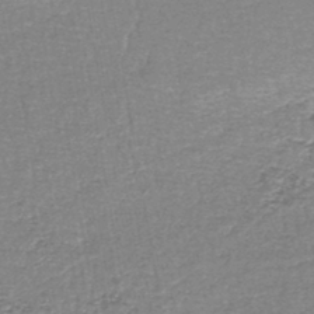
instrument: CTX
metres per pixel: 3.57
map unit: lHb
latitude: -44.0850
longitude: 57.4454
